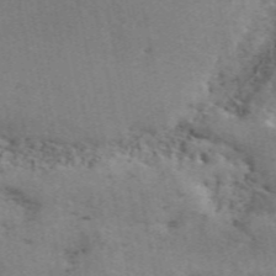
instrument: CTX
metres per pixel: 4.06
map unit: ANa
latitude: 50.1011
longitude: -80.8569
